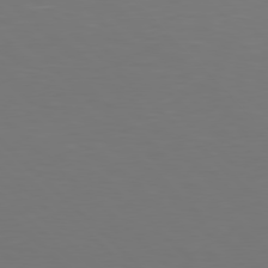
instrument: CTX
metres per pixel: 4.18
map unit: Hpe
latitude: 77.6694
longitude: -175.5749
